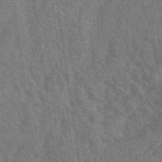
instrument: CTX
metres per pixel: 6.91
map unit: lHb
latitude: -40.7274
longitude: 75.8045
